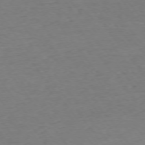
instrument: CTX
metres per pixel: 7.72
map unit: Ap
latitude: -75.4455
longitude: -84.6680
